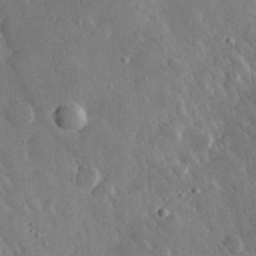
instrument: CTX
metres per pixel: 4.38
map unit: lHvf
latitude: 32.9136
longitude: -84.6113
